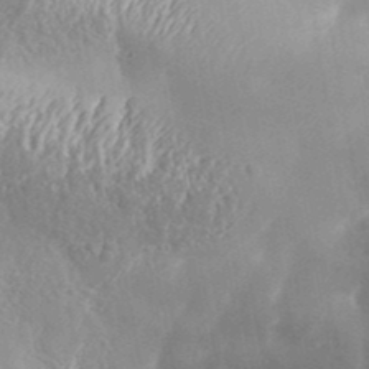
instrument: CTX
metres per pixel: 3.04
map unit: Aa
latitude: 33.6694
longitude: -134.8569
